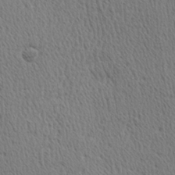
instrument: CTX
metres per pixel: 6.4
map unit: Hve
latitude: 3.0269
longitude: -124.7435
